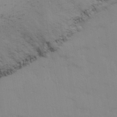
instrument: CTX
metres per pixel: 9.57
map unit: Ave
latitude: 13.7261
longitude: -102.9325
